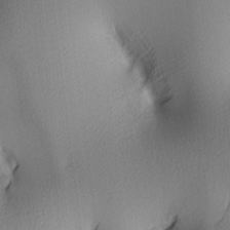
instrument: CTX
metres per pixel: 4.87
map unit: lAa
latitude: 3.6883
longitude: -115.6127
